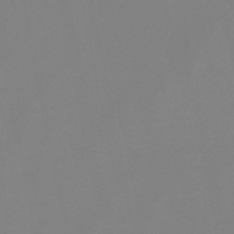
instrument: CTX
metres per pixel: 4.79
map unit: lHb
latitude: -49.0676
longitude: 69.7855
